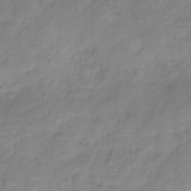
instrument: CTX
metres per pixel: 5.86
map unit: Hve
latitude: -32.6708
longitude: 90.1984
